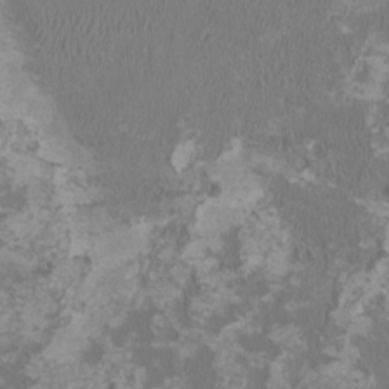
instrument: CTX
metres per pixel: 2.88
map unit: HNhu
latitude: 1.5560
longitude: -2.0255
